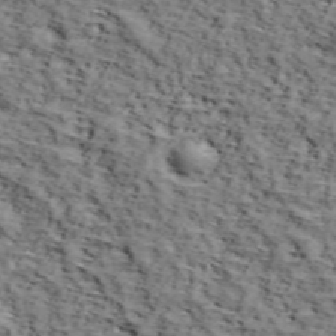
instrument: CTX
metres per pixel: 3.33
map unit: lHvf
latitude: 38.3467
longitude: -86.8002
